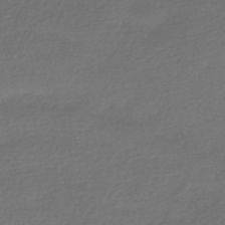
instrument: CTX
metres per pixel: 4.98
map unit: HNhu
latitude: -42.6707
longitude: 94.8219
